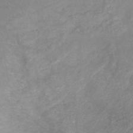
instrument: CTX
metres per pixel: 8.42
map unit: eHh
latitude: -45.4832
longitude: -30.0255
